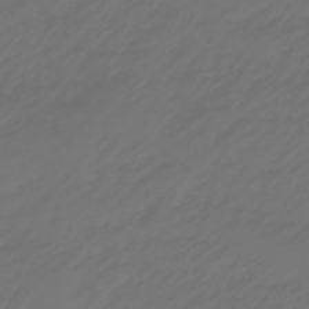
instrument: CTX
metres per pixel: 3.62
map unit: eHb
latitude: -47.8044
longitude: 85.0675
